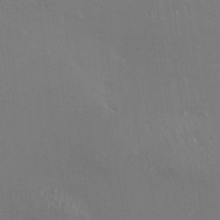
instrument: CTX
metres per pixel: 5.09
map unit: HNhu
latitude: -0.6141
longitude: 4.1605
